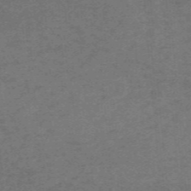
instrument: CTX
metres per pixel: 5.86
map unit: HNb
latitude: -55.3321
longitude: -46.3468
